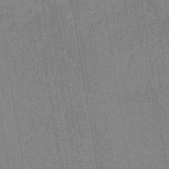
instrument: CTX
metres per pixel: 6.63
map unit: HNb
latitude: -31.4643
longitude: 60.5196
